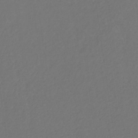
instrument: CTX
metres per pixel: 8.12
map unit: eHb
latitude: -30.9919
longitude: 68.5384
